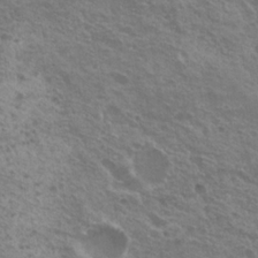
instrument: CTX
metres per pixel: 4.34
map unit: Nhu
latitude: 20.9136
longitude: -30.9703
